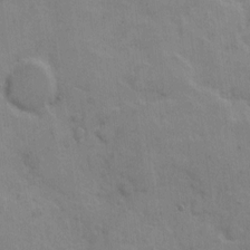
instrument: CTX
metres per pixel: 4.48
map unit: Hto
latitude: 5.7639
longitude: -62.0444
